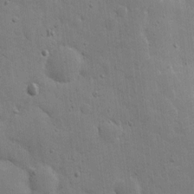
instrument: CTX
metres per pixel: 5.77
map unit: eHh
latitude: 5.3104
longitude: -70.8947
